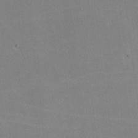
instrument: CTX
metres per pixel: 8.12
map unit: lHvf
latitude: -11.4454
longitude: -104.2334
